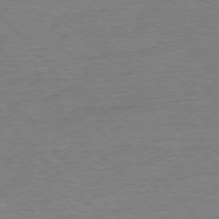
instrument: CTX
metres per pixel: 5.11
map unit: Ap
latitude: -76.9920
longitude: -95.4049
